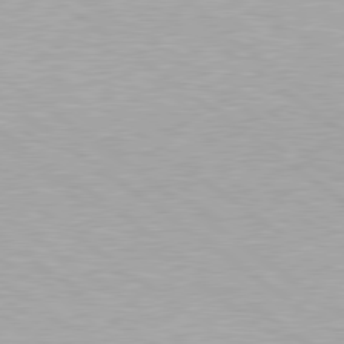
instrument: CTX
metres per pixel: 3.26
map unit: Hpe
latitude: 79.3482
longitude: -153.1592
